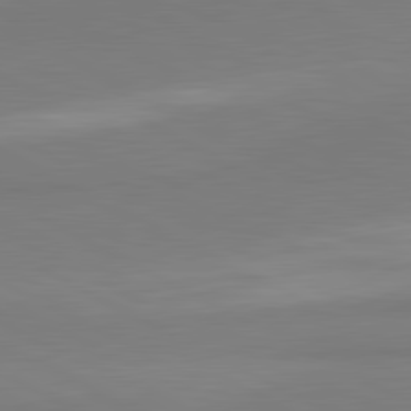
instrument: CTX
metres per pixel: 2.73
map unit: lApd
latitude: 81.4426
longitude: 158.9541
